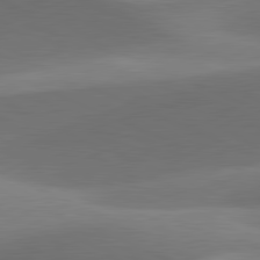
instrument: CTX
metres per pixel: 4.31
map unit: lApd
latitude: 81.3104
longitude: 129.7478
